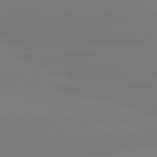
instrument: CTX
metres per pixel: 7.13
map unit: lApd
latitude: 80.7246
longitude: -156.4790
